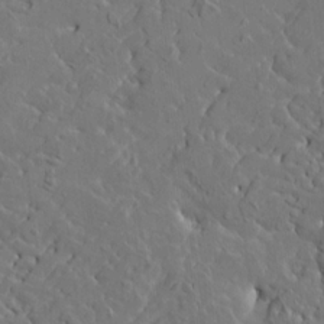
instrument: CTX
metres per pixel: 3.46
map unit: HNhu
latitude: 6.0822
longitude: -4.7435
